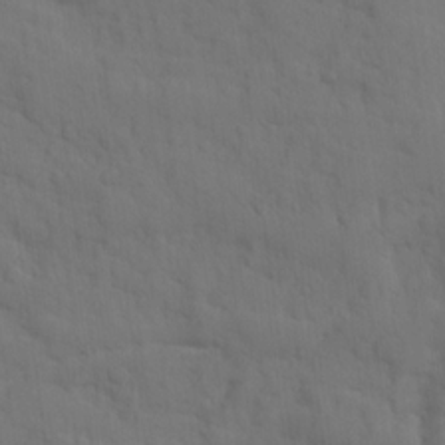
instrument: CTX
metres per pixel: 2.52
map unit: Ave
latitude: 15.3482
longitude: -129.8772
